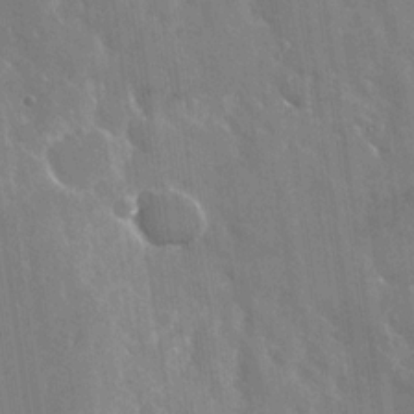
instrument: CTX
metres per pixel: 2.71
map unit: Nhu
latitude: -29.1431
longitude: -80.3656
